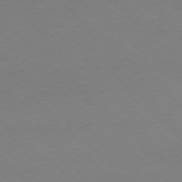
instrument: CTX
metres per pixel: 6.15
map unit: Ap
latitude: -77.6911
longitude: -69.9717
